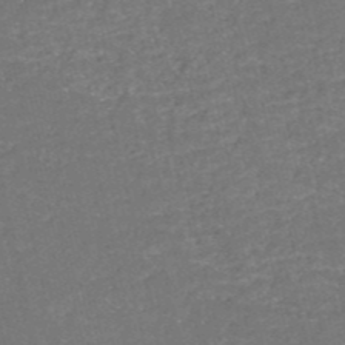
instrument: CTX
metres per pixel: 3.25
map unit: HNb
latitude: -51.0486
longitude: -48.8947
